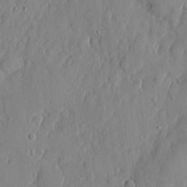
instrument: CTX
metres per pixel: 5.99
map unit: eHh
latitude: 6.3278
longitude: -73.4805
